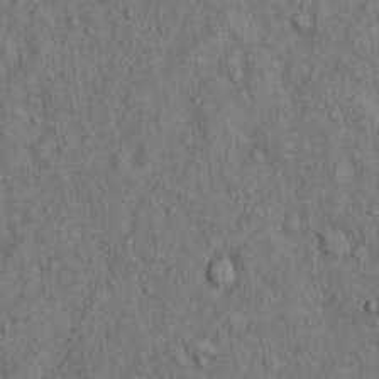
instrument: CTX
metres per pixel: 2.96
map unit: Hto
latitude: 13.1214
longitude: -58.8002
